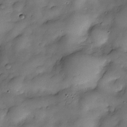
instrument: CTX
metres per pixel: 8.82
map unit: Nve
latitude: -26.0472
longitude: -148.6679
